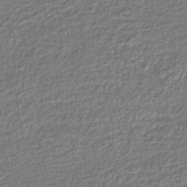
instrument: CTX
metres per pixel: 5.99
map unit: lHb
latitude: -43.8611
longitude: 68.8030
